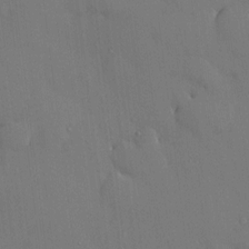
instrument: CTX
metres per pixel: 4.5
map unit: HNhu
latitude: 6.5168
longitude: 15.0865
